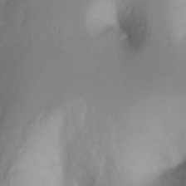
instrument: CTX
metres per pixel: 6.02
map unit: Ht
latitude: -0.2929
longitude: -36.1767
